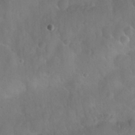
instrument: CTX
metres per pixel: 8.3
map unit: Nhu
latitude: 25.8205
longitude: -57.7071
